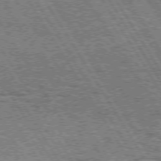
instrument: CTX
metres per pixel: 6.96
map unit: Hpe
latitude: 73.5560
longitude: -134.7246
